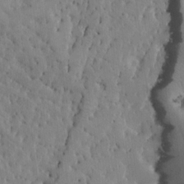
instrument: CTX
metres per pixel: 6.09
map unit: Htu
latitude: -3.0486
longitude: 167.9556
